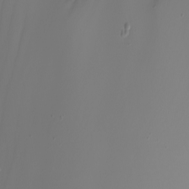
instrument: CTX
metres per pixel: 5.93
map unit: Nhu
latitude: -6.7652
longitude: -83.9717
